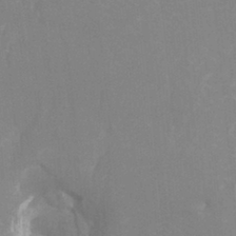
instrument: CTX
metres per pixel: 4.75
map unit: Ht
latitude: -3.5210
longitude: -27.0836
